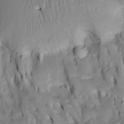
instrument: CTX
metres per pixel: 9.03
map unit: Htu
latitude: -4.0094
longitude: 150.0661
